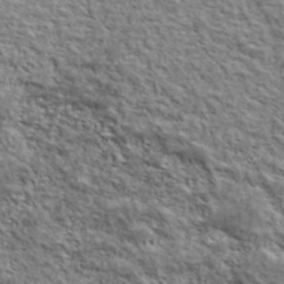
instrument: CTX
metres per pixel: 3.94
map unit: lHvf
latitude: 38.4223
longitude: -88.6302
